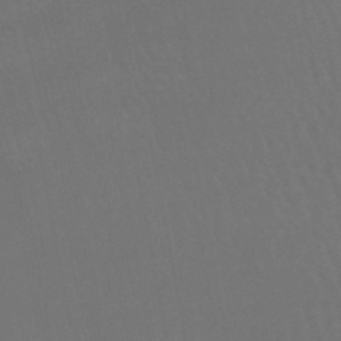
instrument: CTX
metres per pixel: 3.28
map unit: lHb
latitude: -46.9541
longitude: 77.6344
